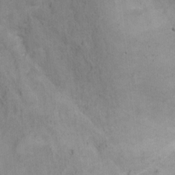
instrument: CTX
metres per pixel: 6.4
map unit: Ht
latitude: 9.6505
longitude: -39.3859
